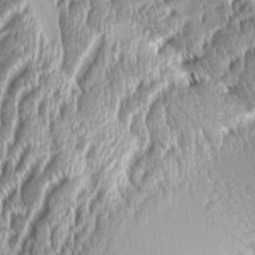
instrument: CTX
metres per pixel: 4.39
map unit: Aa
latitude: 7.9906
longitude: -129.5182
